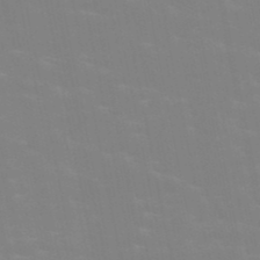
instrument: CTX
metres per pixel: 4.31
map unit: HNb
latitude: -49.3699
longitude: -47.9150
